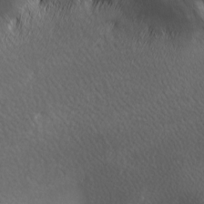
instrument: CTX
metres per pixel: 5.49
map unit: lAa
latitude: -6.2739
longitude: -121.9717
